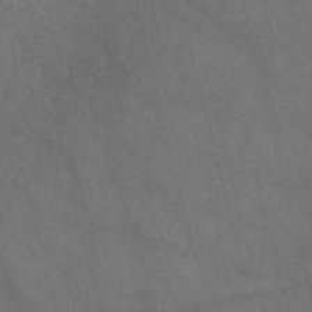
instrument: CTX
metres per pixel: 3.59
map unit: Nve
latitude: -57.1809
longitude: 51.5021
